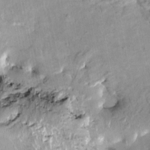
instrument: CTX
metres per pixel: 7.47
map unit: HNhu
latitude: 3.4804
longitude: -4.5357
